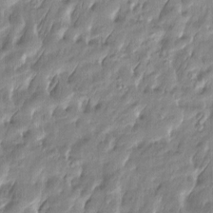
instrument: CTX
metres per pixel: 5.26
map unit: Htu
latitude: -6.5196
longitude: 175.0675
